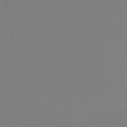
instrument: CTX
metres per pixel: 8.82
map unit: eHb
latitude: -49.8801
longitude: 77.5777
